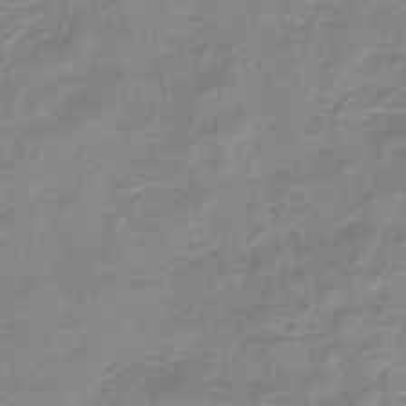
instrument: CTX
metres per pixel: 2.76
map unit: eHb
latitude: -45.3888
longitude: 82.9353
